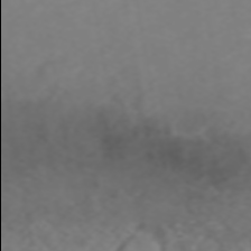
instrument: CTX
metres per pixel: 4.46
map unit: ANa
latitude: 45.9528
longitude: 22.0094
